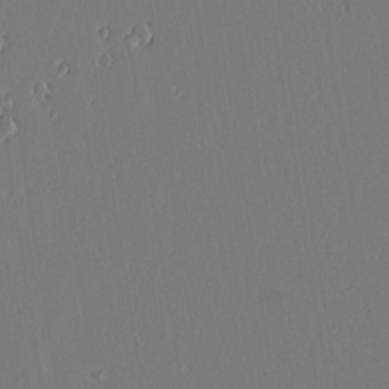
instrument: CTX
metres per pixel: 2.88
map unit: lAvf
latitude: 17.0836
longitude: -126.1767
